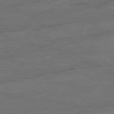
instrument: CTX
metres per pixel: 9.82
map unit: Ap
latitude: -79.2565
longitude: -63.9150
